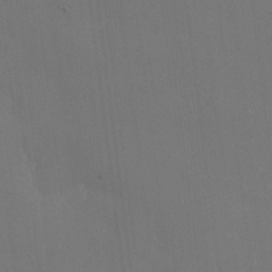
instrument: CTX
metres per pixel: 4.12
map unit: eHh
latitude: 4.9325
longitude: -65.7827
